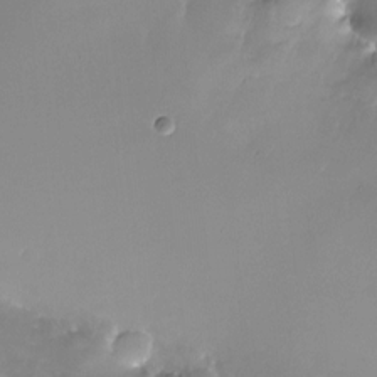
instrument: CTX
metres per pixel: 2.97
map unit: Nhu
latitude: -23.2943
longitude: -71.4426
